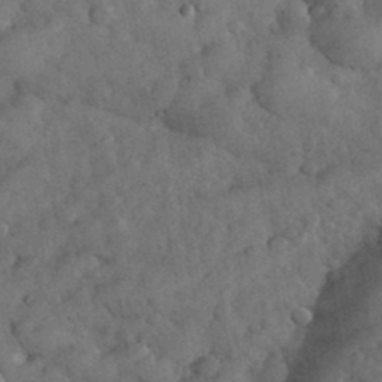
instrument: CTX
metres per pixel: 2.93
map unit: eHh
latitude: 33.6694
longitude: -68.2523
